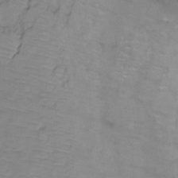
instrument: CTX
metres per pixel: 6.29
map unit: Ht
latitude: -9.3887
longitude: -35.8016
